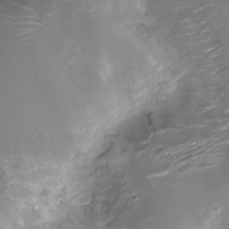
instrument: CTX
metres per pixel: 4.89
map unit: Ht
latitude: -10.5574
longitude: -20.1389
